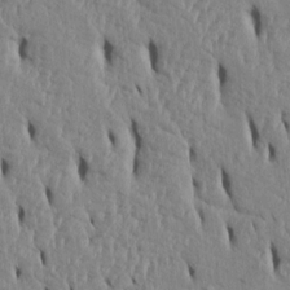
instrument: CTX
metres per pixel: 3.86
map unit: Htu
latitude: 3.1025
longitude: 150.9920
